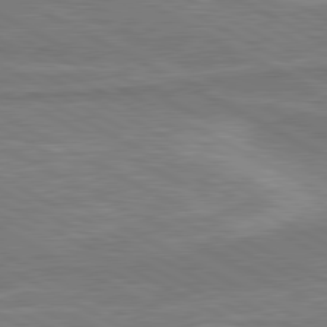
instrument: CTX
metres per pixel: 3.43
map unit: lApd
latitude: 80.7624
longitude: 141.8611
